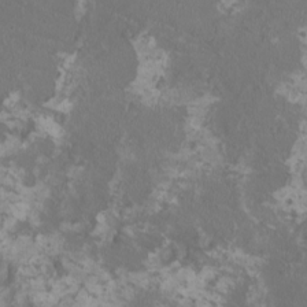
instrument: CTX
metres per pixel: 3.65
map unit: HNhu
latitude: 1.5182
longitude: -1.9717
